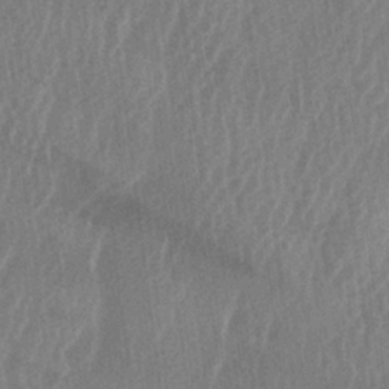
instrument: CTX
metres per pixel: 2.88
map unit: lAa
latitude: -6.4629
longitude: -129.1403
